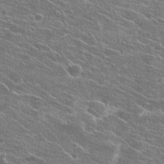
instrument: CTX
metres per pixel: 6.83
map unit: Hto
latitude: 23.3293
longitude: -41.2725
